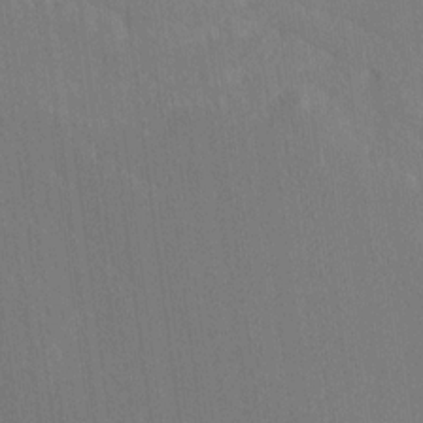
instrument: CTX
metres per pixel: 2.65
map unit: Ave
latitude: 19.6127
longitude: -137.3293
